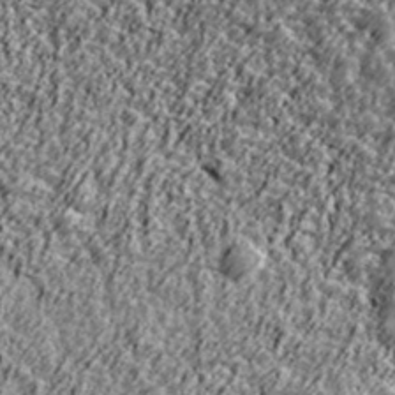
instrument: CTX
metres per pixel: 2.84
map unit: Ave
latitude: 42.4979
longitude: -113.6316
